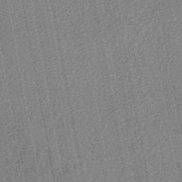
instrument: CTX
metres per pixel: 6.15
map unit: lHb
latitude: -45.9367
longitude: 68.6896
